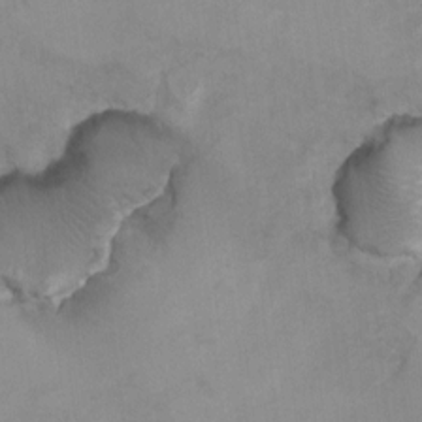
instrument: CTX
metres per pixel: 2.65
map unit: Hto
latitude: 7.9528
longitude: -35.3670
